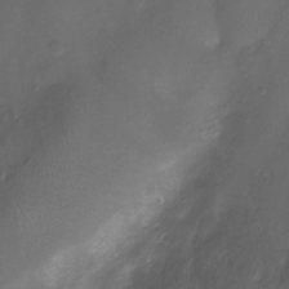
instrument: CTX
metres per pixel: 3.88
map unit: Nhu
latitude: -12.3117
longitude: -40.9702
